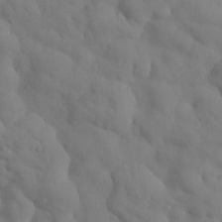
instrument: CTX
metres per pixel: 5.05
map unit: Nhu
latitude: 27.8772
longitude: -72.6680
